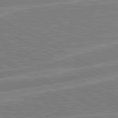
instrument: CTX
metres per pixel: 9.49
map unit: lApd
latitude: 81.0458
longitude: -168.3845
